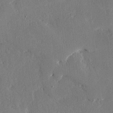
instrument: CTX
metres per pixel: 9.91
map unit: Ave
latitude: 16.3278
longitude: -139.2159
